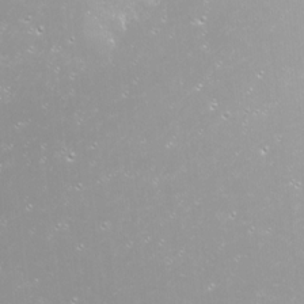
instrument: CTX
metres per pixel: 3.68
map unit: Nhu
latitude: -7.7855
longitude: -74.8758
